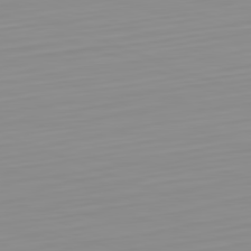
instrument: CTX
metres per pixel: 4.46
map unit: Hpe
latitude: -82.5007
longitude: 16.7652
